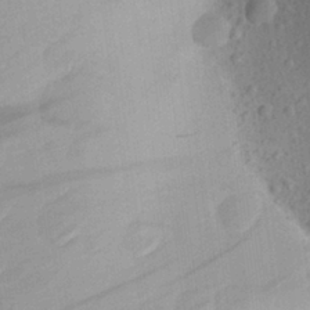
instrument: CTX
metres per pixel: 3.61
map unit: Aa
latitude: 25.7260
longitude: -147.9717
